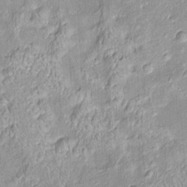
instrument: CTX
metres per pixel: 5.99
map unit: Htu
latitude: -5.9178
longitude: 158.5007
